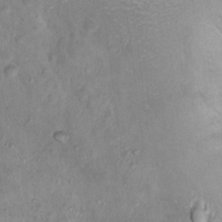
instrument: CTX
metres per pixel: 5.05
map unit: Hto
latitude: 14.4223
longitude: -37.6505
